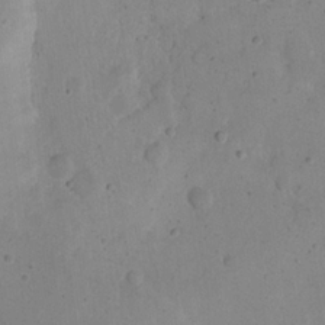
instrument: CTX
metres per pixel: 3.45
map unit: eHh
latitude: 20.4034
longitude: -62.8002
